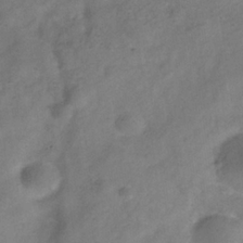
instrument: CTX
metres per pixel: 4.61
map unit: Hve
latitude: -33.8045
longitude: 89.7099
